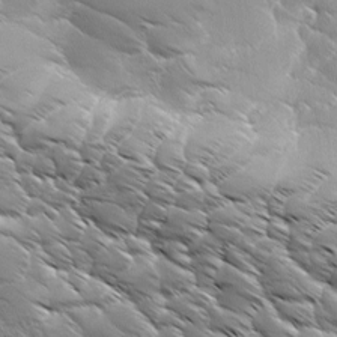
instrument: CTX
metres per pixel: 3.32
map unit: Ave
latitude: 1.6505
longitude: -113.9150
